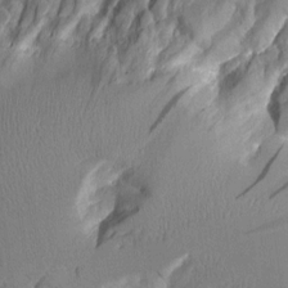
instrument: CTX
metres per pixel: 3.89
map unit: Aa
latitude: 12.6491
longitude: -125.9906
